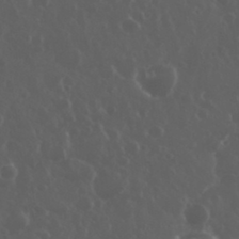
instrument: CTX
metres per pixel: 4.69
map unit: eHh
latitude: 34.0255
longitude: -59.4049
